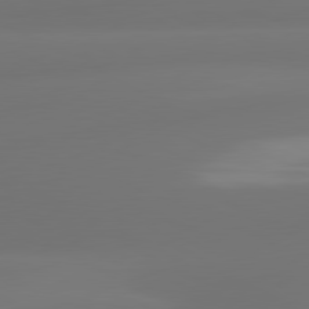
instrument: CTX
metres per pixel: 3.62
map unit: lApd
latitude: 80.7624
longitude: -164.2523
